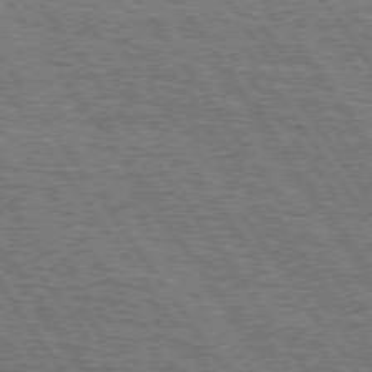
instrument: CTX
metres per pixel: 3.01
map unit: Hpe
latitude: 75.0647
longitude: -151.8961
